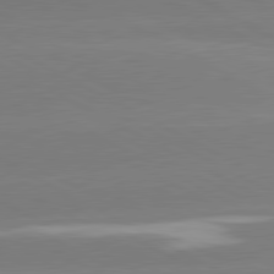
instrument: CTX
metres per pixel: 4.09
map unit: lApd
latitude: 80.9325
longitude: -153.4805
